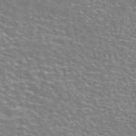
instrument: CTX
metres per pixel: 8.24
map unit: eAb
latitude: 44.3845
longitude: 107.4266
